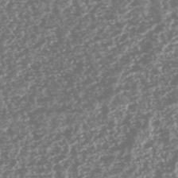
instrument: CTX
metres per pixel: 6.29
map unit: HNhu
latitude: -47.1053
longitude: 31.1809
